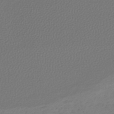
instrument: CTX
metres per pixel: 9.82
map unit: lHb
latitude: -43.7099
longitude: 71.8800
